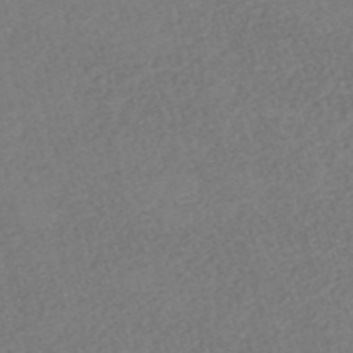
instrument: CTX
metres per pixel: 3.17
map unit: eHh
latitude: -54.9920
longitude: -89.2159
